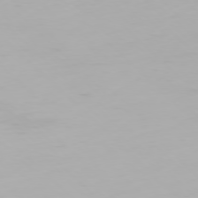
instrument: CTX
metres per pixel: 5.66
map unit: Ap
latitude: -77.5777
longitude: -62.2712
